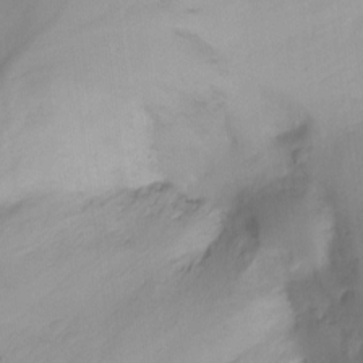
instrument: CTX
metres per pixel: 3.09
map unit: Nhu
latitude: -12.8597
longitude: -60.7057
